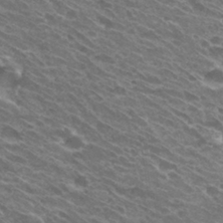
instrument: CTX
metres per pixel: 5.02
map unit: Hto
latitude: 31.8584
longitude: -42.9892
